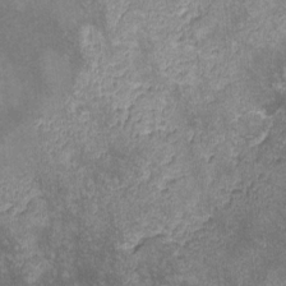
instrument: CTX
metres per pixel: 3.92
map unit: lHvf
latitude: -13.5588
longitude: -101.5938
